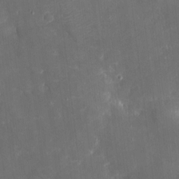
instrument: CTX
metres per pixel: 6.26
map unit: eHh
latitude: 4.9325
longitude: -70.1578
